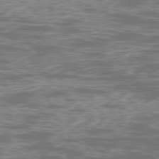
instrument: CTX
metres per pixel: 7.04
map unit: Ap
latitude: -78.8219
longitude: -62.6491
